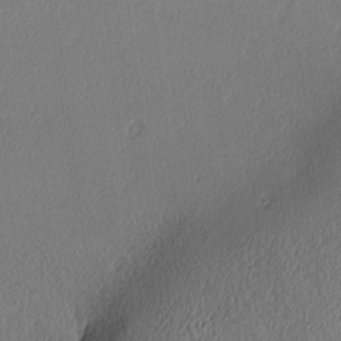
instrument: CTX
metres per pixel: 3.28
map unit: Ave
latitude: 3.8772
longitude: -113.6505
